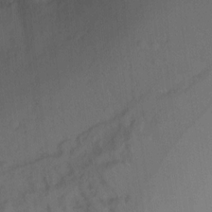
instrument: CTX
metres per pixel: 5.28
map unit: Ht
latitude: 5.2159
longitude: -29.8961
